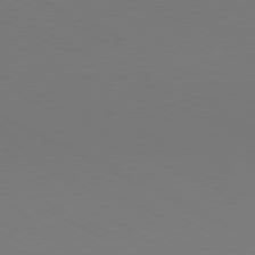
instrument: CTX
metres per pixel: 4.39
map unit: Hpe
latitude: -81.3699
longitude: 18.3495
